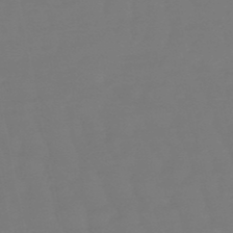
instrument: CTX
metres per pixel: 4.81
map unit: eHb
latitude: -50.1417
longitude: 77.7478
